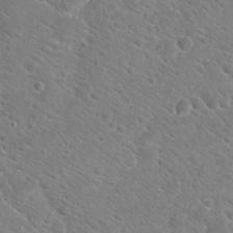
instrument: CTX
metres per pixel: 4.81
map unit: Hto
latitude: 22.8002
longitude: -45.1970
